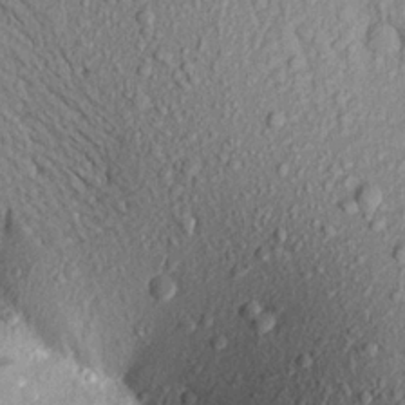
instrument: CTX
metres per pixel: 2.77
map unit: Aa
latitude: 18.2900
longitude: -147.4238
